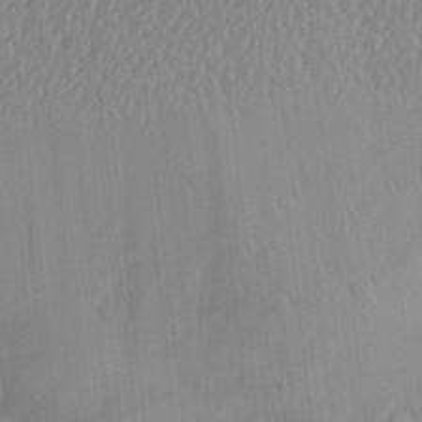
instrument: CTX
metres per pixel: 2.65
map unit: Aa
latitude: 25.1214
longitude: -136.1011
